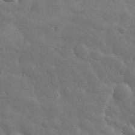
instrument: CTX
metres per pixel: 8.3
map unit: eHh
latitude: 31.8206
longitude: -69.2915
